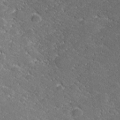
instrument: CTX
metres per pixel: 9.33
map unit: lHvf
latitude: 27.2348
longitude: 140.9542
